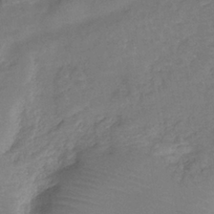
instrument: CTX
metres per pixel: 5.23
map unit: eHh
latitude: -39.8234
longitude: -28.6301
